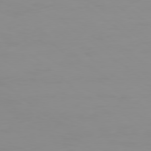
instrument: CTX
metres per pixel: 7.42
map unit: Ap
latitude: -79.1242
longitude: -71.0836
